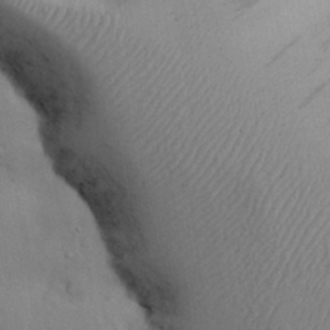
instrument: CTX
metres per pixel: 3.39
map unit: Nhu
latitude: 26.6491
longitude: -70.3845
